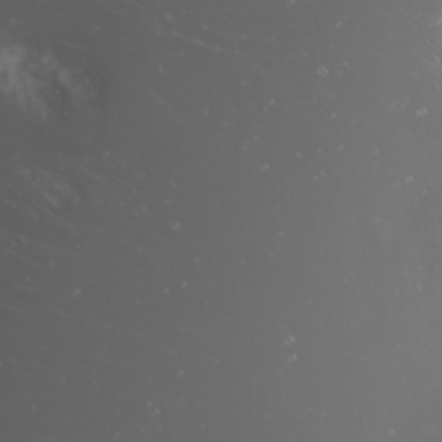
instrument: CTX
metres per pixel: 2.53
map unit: Nhu
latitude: -0.4629
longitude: -78.8191
